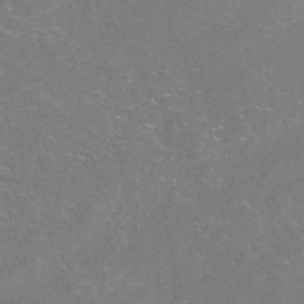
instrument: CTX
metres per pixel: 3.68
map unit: Nhe
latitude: -45.8611
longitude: 152.7841
